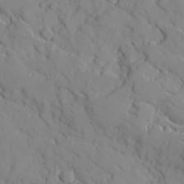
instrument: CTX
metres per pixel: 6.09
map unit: Ave
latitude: 16.4223
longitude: -129.1403
